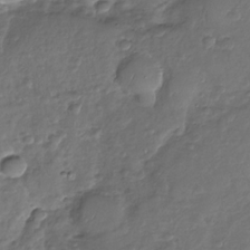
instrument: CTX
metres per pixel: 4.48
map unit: Nhu
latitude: -30.5385
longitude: -61.2726
